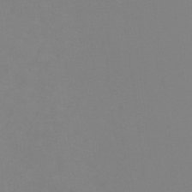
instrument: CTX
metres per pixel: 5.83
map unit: Ht
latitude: -8.1417
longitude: -34.8569
